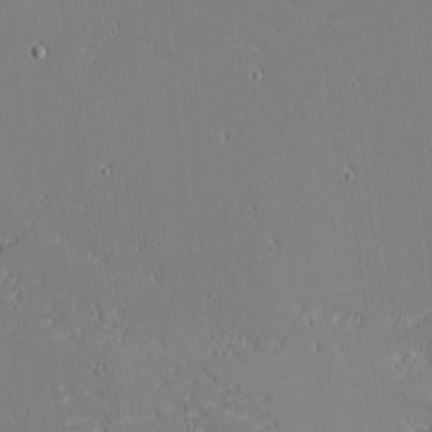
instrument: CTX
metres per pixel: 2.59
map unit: eHh
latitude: -3.1998
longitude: -81.4993
